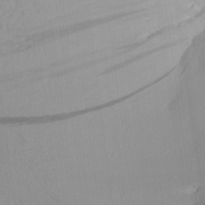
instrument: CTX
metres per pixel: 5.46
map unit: Aa
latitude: 22.2711
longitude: -146.6113
